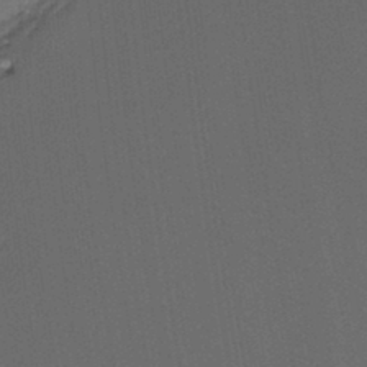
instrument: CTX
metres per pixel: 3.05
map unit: Hto
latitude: -6.7652
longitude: -49.5749
